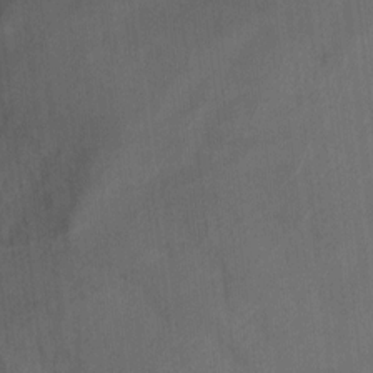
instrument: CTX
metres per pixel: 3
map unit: Ht
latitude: -0.7275
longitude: -17.2537
